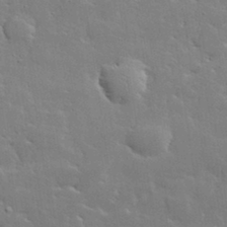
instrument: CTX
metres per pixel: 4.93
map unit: lHvf
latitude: 33.3482
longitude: -91.4426
